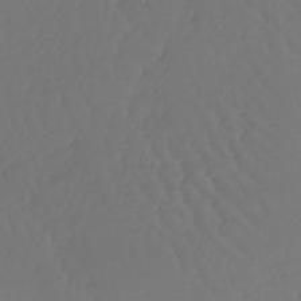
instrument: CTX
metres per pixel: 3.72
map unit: lHb
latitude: -43.3131
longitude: 67.1809
